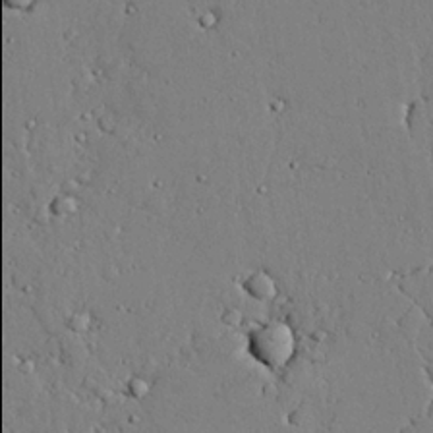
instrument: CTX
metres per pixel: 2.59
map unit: lAvf
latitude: 24.4412
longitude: -109.9906
